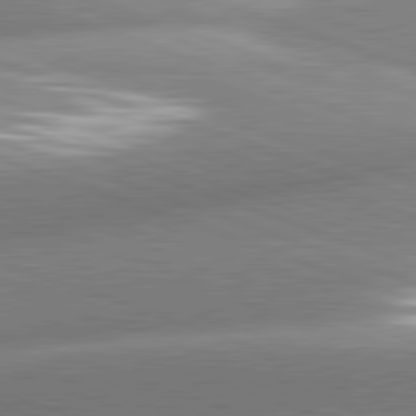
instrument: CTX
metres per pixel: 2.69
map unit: lApd
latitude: 81.3293
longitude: -158.8191
